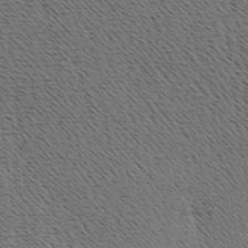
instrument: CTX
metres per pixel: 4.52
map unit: Hve
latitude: 3.4804
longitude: -124.9702
